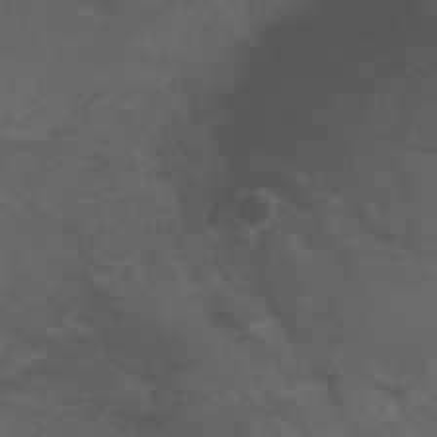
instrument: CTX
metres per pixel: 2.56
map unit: ANa
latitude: 36.2145
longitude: 14.2362
